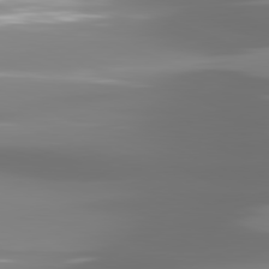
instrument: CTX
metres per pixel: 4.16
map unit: lApd
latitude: 81.5182
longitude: -139.1214
